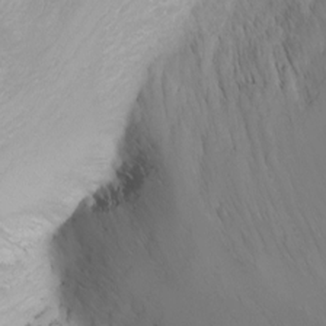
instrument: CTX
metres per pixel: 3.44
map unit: Nhu
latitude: -4.8786
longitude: -80.5735
